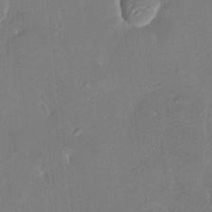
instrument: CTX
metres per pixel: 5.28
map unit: HNhu
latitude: 7.6505
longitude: 3.4265
